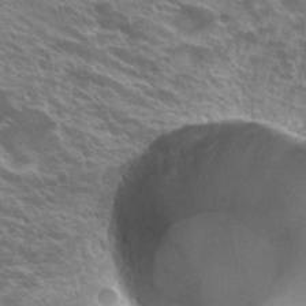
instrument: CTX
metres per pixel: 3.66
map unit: Hto
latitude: 24.9702
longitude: -37.6883
